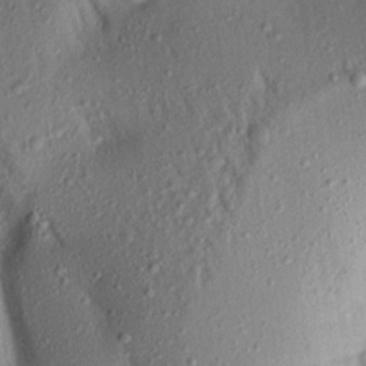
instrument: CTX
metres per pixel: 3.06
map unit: Aa
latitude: 17.6505
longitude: -148.7435
